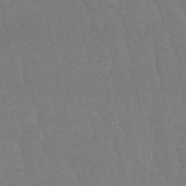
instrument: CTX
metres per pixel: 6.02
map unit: eHb
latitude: -50.4629
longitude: 76.1606
